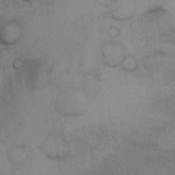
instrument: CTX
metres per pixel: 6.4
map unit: Hto
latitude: 11.6694
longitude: -35.8961
